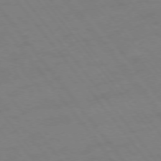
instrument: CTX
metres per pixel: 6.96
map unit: Ap
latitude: -76.5763
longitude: -64.8758
